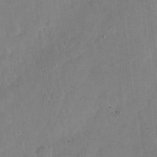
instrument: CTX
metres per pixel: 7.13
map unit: Hto
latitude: -13.5777
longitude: -41.9339
